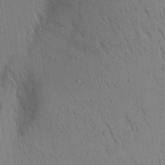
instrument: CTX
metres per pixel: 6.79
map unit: Aa
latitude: 18.4601
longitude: -149.1403
